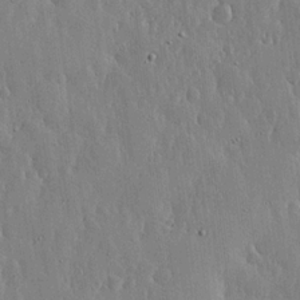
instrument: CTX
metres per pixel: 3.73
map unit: lHvf
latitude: 18.2522
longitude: -115.8205
